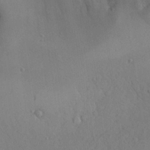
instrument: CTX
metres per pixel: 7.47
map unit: Aa
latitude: 24.2711
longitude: -128.1200
